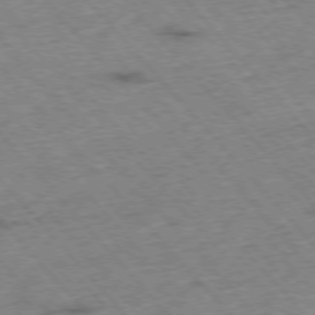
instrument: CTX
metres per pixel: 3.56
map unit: Hpe
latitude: -76.4440
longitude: -16.6302
